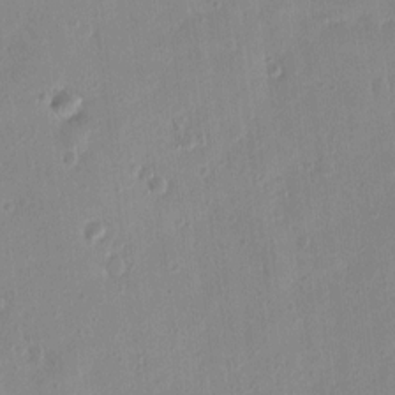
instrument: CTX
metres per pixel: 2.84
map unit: Htu
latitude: 1.5371
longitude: -177.9906
